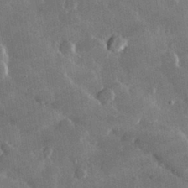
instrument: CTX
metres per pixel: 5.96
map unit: lHvf
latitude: 32.4034
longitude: -92.1389
